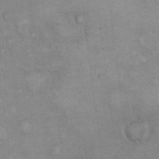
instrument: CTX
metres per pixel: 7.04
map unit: eHh
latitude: 21.6505
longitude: -62.0255
